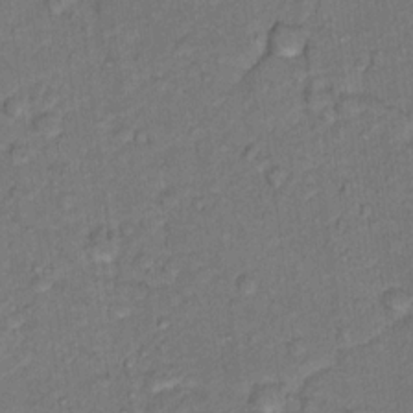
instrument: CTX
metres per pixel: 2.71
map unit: Hto
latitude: 15.4427
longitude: -31.3104
